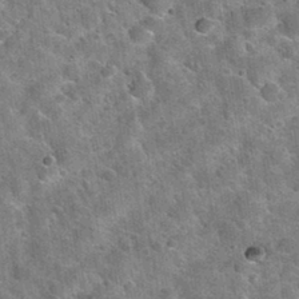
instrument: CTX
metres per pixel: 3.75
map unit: Nhu
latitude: 32.1388
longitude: -53.8205
